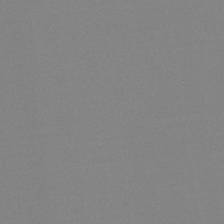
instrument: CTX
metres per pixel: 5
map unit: HNb
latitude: -44.5574
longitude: -41.4804
